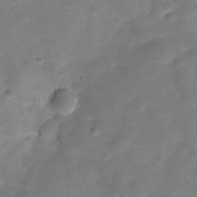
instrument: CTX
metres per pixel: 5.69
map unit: Hve
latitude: -30.7463
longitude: 92.9731
